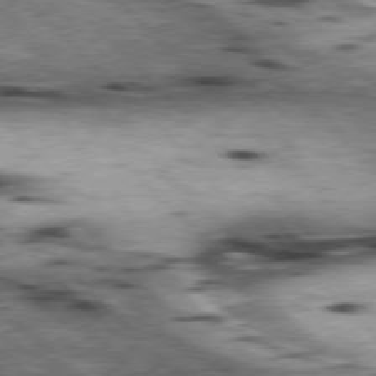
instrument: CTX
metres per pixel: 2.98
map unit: lApd
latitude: 77.2159
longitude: -50.4601
